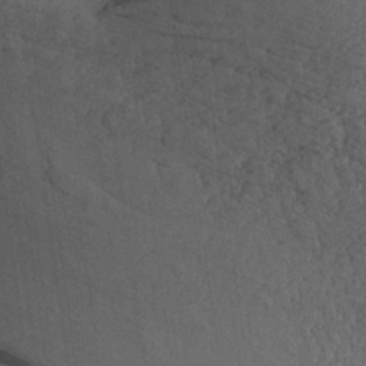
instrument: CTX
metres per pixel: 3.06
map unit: Aa
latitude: 27.7828
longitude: -134.4601
